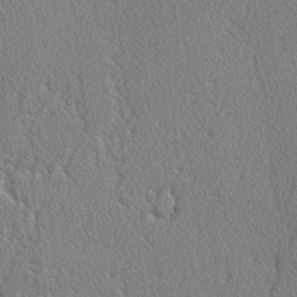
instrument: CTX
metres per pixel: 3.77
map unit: lAvf
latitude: -3.1620
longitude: -108.7246
